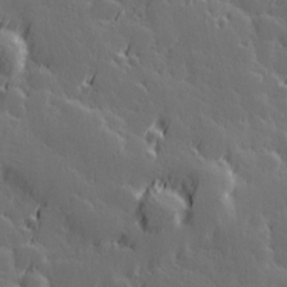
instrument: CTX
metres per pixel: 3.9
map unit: Hve
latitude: 26.8191
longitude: 144.8597
